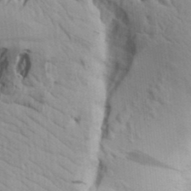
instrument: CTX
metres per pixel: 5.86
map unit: Aa
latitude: 17.6694
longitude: -143.4616
